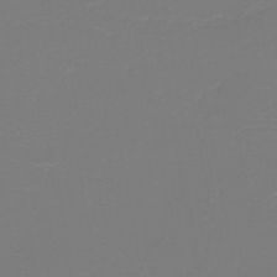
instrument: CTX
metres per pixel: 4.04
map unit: HNb
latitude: -46.2550
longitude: 53.6532
